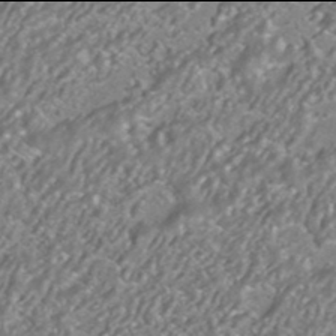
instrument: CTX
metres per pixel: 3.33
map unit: HNhu
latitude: -42.0094
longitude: 103.0109
